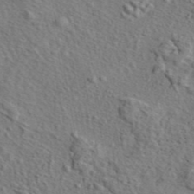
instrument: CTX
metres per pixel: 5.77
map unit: eAb
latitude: 43.6127
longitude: 114.2928
